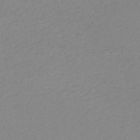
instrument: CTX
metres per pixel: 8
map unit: HNb
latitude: -52.3117
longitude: -51.6316
